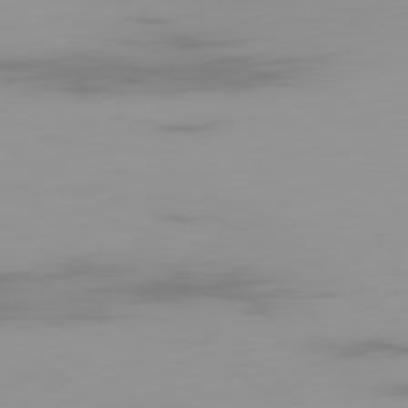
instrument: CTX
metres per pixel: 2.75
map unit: Ap
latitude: -79.6344
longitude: -68.8758
